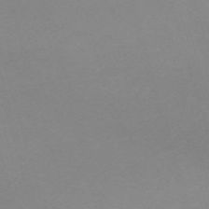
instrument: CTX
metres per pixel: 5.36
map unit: eHh
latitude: -61.5210
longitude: 50.8786
